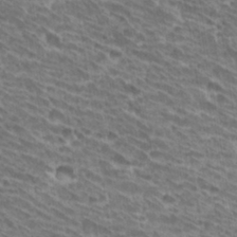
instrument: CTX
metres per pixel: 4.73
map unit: Hto
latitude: 31.7828
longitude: -42.0822
